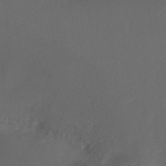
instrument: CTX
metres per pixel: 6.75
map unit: Ht
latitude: -10.7463
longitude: -34.1011
